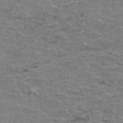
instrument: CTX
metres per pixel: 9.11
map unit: Hto
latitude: 37.3860
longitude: -41.9150
